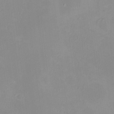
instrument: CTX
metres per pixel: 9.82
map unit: eHh
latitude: -4.9352
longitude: -77.8772
